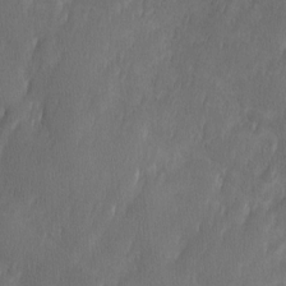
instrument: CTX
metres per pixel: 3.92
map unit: Ave
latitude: 10.2145
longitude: -105.6694
